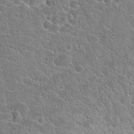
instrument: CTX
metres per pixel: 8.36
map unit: Hto
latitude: 22.7246
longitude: -44.6868
